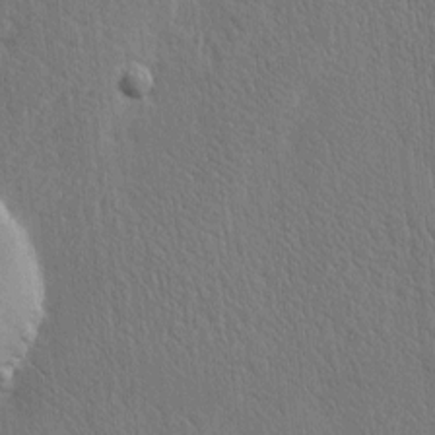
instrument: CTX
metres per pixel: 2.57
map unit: Htu
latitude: -4.3117
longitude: 174.4251
